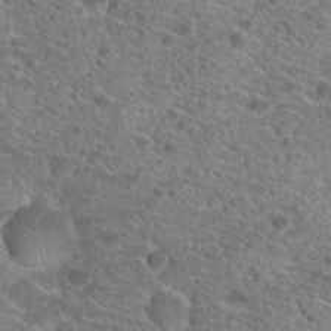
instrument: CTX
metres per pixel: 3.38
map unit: Hto
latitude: 19.6694
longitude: -40.6490
